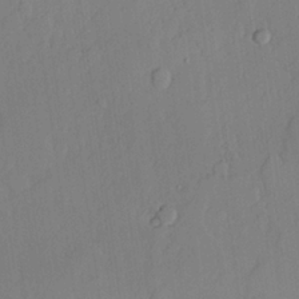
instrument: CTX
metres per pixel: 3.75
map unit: lAvf
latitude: 24.5923
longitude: -111.0648
